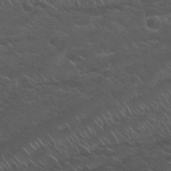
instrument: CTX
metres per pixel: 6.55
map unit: Hto
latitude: 32.2711
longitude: -50.9891
